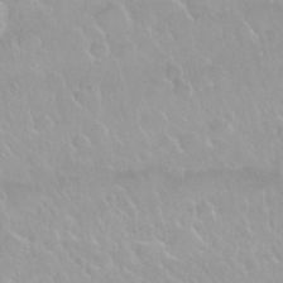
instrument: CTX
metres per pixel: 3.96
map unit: Nhu
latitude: 29.8961
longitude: -55.2348
